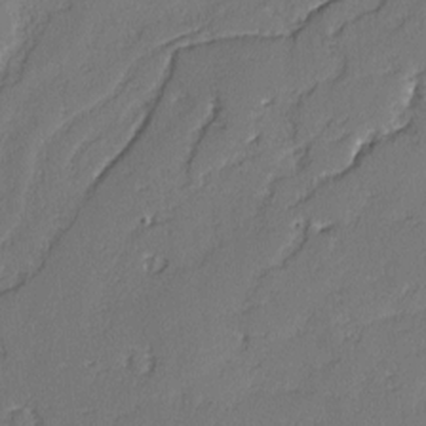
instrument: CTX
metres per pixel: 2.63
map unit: lAvf
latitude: -3.1620
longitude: -107.7828
